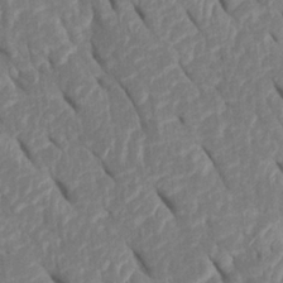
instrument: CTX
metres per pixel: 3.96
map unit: Htu
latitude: 1.6316
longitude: 147.3132
